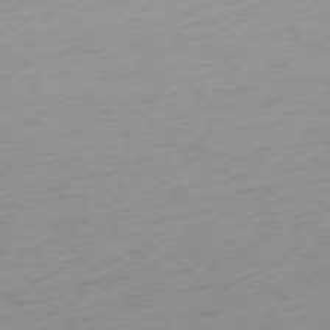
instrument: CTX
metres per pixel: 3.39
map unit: Ap
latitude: -76.5763
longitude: -63.4427
